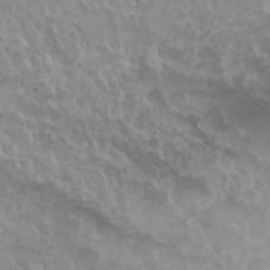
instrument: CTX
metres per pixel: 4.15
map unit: Nhu
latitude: 29.4804
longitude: -55.1025
